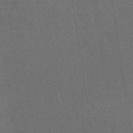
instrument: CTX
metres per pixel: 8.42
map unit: eHb
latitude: -49.8989
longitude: 84.1038
